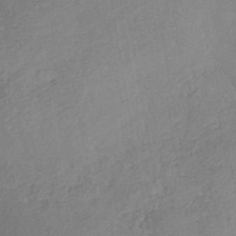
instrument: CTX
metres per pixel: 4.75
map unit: Nhe
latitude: -41.8233
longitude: -109.7260
